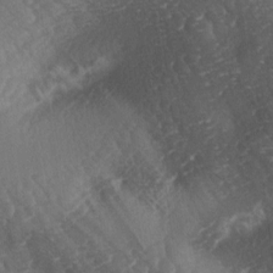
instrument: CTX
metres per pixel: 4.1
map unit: lAa
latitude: -3.9178
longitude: -127.4238
